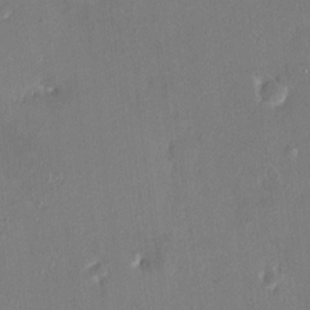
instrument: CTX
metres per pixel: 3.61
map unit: HNhu
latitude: 7.3671
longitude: 3.7099
